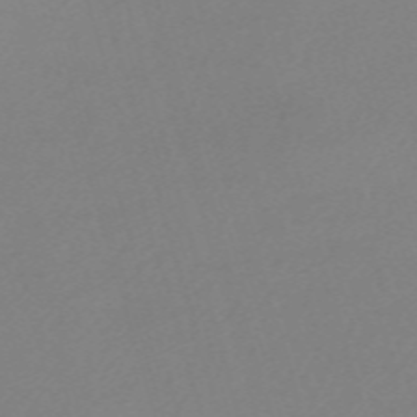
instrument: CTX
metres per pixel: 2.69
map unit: eHh
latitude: -61.6344
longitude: 52.5195
